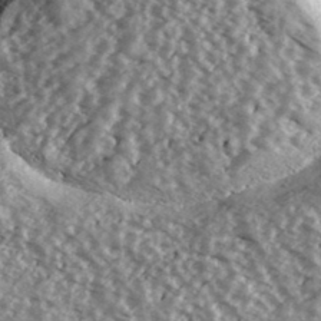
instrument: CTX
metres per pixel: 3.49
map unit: Ave
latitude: 39.4804
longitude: -111.1781
